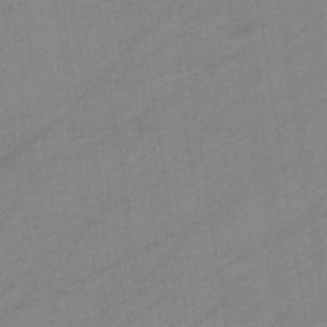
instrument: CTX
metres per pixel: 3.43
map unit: eHb
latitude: -34.2362
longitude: 72.8408
